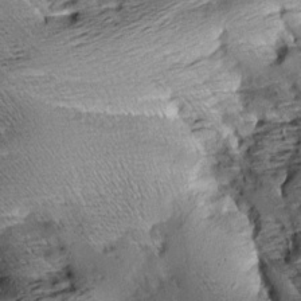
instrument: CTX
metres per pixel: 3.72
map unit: Aa
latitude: 7.9339
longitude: -141.4048
